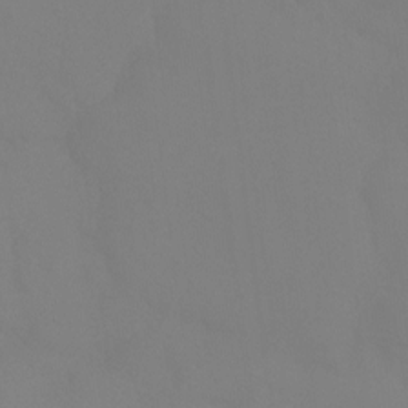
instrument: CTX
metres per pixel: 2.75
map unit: Ht
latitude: -15.2376
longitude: -53.0837
